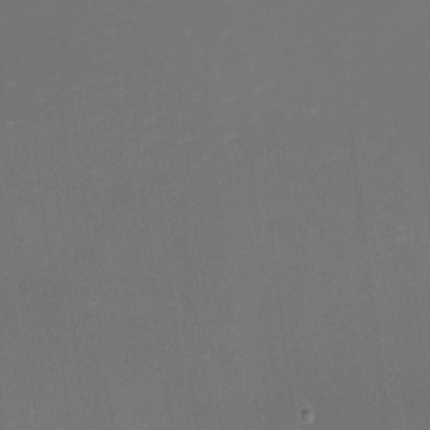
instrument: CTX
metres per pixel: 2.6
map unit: eHh
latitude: -1.5966
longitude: -79.5560
